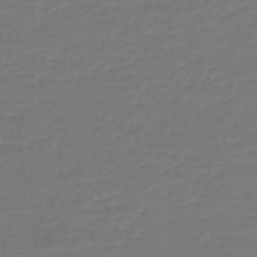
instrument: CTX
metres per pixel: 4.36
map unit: lHb
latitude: -46.5573
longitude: 62.9352
